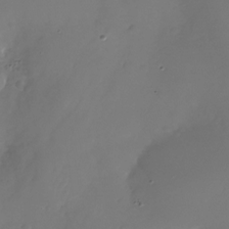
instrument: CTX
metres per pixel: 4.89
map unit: Nhu
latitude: -26.2928
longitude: -72.4412
